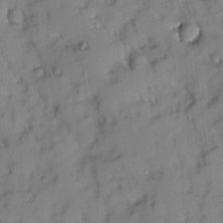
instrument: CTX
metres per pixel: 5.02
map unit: Ave
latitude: 9.2159
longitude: -103.0836
